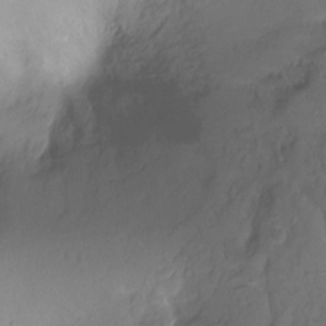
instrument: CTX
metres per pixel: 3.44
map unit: Ht
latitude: -10.3873
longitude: -39.8583
